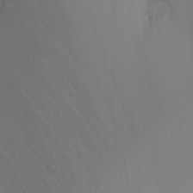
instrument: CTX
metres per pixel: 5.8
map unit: Ht
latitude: -9.4265
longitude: -32.3278
